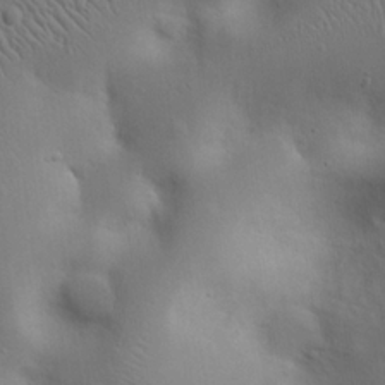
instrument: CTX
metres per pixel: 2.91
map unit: eHh
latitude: 23.9717
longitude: -70.8002
